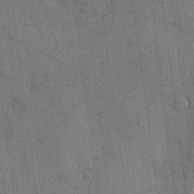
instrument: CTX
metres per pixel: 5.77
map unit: HNhu
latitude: 14.8569
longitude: 11.5588
